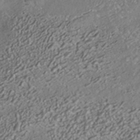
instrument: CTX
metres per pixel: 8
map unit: HNhu
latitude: -41.8422
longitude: 103.6722
